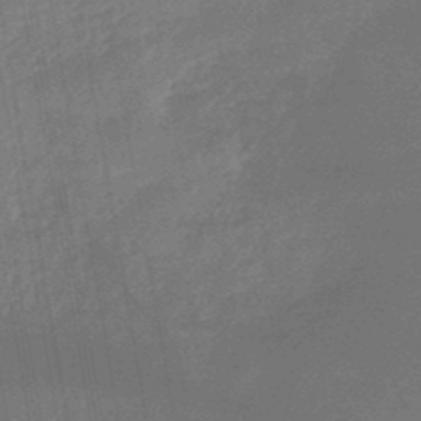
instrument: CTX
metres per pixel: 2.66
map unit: lHb
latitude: -45.3321
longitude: 73.1998
